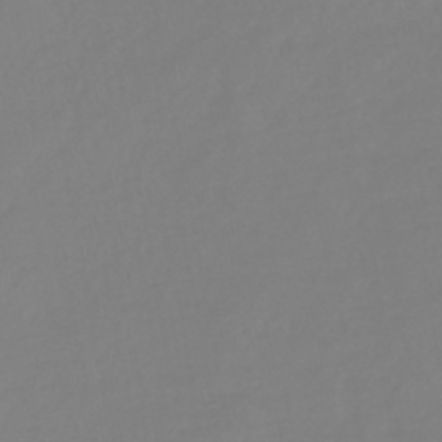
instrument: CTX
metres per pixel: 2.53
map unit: eHb
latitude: -45.9367
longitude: 84.8030
